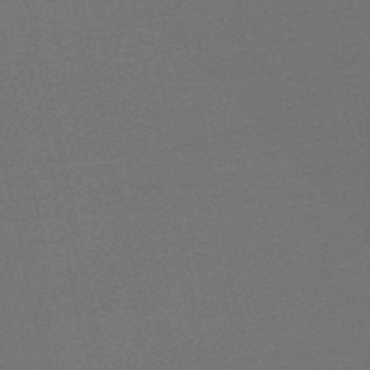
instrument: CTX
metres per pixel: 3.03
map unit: eHb
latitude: -50.4818
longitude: 71.8800
